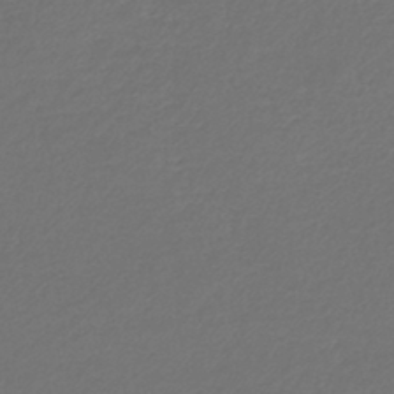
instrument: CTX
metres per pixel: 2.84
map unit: lHb
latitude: -43.3320
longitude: 61.9367
